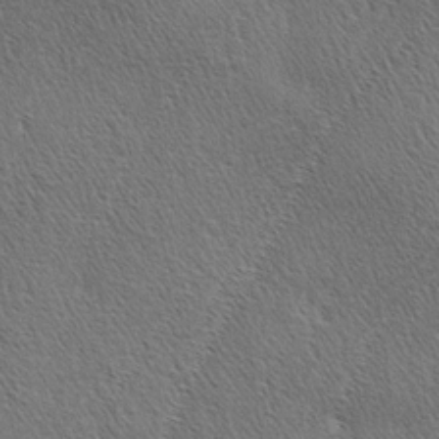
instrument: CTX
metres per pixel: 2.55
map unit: lAa
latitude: -4.3306
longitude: -130.3090
